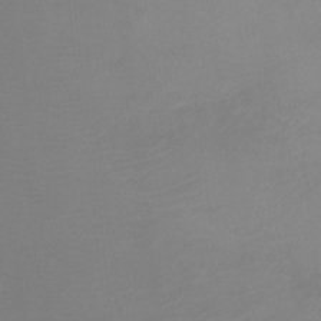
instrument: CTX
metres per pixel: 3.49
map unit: Ht
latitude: -2.1416
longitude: -18.0255
